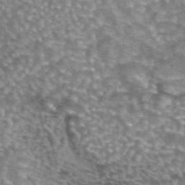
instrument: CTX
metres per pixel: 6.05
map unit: eAb
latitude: 44.4979
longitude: 105.5588
